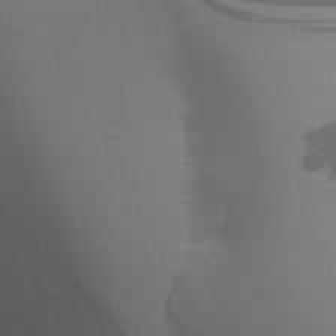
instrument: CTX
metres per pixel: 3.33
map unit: Aa
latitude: 26.7246
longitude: -136.6680
